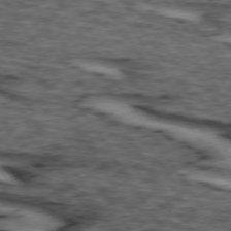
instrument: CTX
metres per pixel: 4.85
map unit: lApd
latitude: 74.1200
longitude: -73.1970
